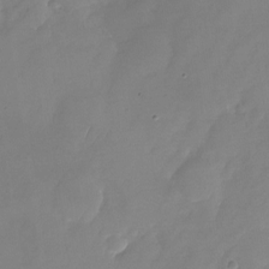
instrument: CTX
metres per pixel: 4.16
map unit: Nhu
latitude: -24.2928
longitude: -69.7639
